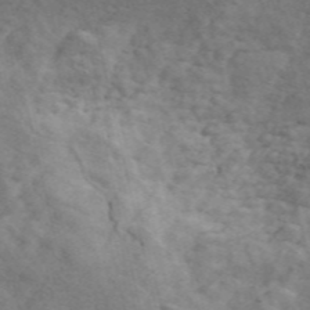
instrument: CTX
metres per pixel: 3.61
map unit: ANa
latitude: 49.3671
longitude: -81.2915
